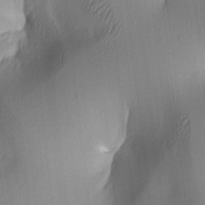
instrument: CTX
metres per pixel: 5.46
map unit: lAa
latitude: 4.9325
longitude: -112.4601
